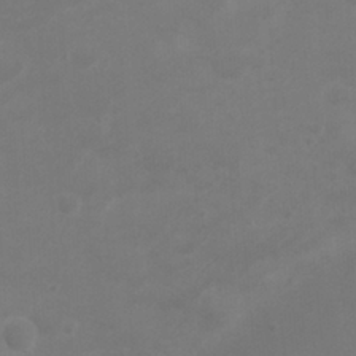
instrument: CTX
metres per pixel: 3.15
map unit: Ht
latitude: 1.3481
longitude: -20.2334
